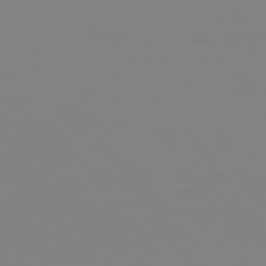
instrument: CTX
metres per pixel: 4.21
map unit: Hpe
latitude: 74.7057
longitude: -127.2537
